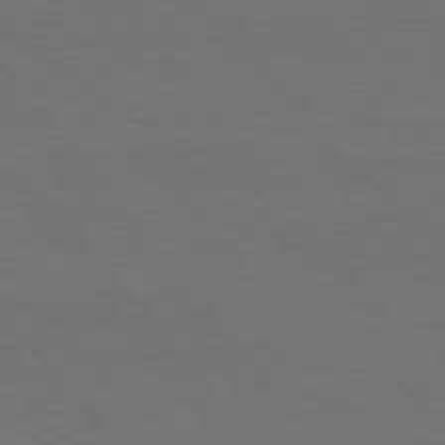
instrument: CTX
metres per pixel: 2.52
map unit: Hpe
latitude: 75.9150
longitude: -131.3671
